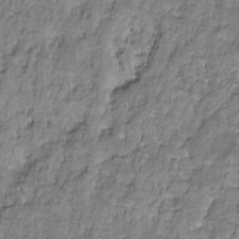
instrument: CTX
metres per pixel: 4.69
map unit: HNhu
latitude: -21.6344
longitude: 85.7477
